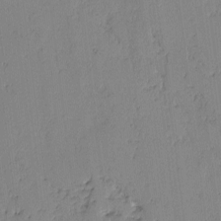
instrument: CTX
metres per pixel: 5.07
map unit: lAvf
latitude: -1.6911
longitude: -105.7828
